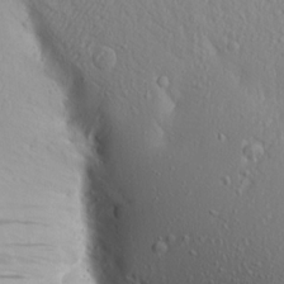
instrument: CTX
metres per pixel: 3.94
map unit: Aa
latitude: 18.1955
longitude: -147.6694
